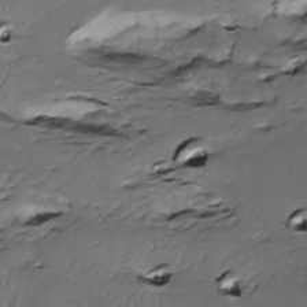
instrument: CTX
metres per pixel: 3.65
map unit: Htu
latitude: -5.3887
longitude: 150.5573
